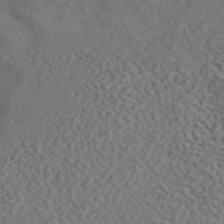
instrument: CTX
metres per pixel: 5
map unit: ANa
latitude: 46.6869
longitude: 48.9920
